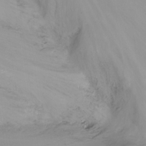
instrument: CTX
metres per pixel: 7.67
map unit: Nhu
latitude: -13.4266
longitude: -62.0444
